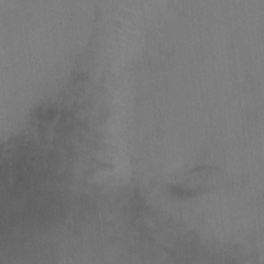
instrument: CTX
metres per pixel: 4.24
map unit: Ht
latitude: -4.0661
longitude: -17.0647
